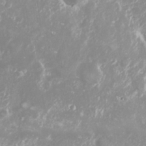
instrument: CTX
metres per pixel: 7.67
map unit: Nhu
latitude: 27.1970
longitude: -60.2144
